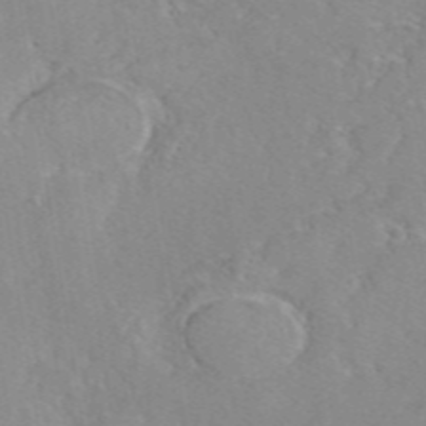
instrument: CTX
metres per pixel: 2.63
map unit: eAb
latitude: 45.9717
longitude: 111.3698
